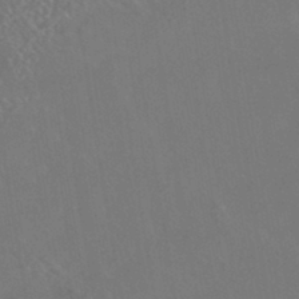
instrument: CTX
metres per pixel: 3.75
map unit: HNhu
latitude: -42.7652
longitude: 94.2928
